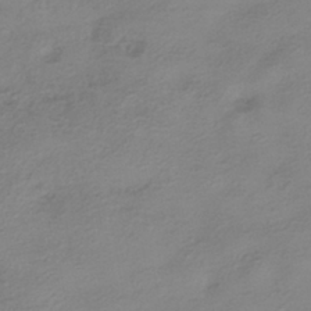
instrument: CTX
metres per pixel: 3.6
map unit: HNhu
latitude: -41.6344
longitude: 101.0675
